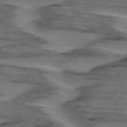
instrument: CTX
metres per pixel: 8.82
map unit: lApd
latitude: 76.1955
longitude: -77.2537
